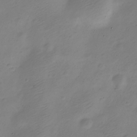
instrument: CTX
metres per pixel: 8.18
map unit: Nve
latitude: -22.6141
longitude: 106.0472
